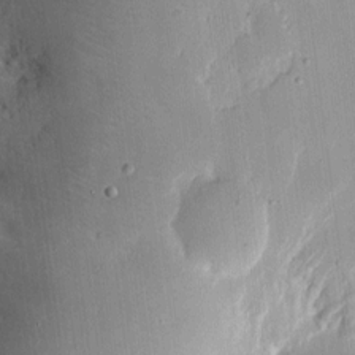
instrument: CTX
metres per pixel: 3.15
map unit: eHh
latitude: 9.0836
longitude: -70.6490
